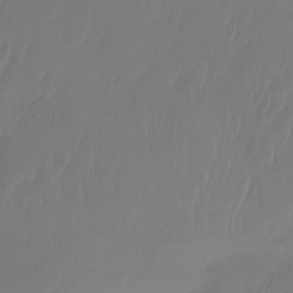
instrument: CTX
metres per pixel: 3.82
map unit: Htu
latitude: -14.4062
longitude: -49.3293
